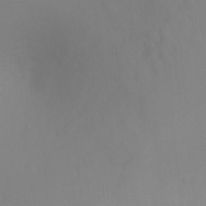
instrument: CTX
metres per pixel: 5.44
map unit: Ht
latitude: -16.1606
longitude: -42.9325
